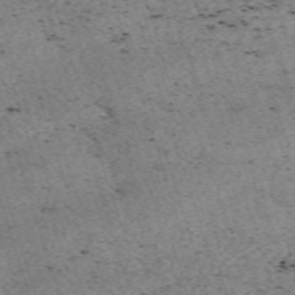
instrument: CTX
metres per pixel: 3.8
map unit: eHh
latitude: -62.3873
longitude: 51.9367
